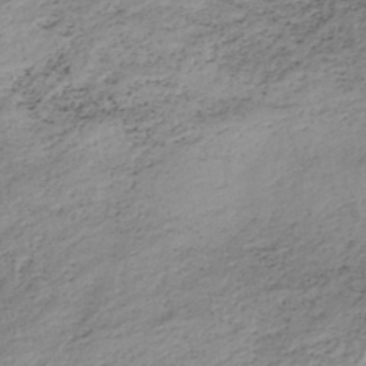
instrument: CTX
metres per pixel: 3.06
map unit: eHh
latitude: -45.7289
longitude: -28.4601
